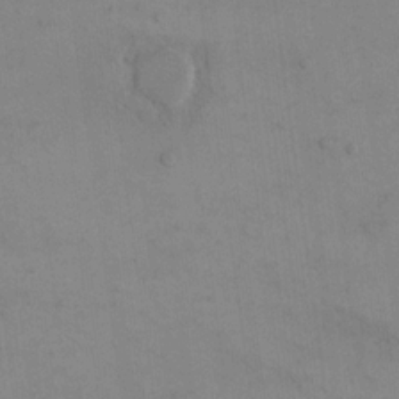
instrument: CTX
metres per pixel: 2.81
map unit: eHh
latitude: 16.5168
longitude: -67.3481
